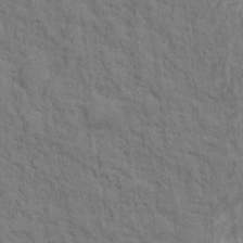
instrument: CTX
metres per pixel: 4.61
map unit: Ht
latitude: 15.0837
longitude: -37.9528
